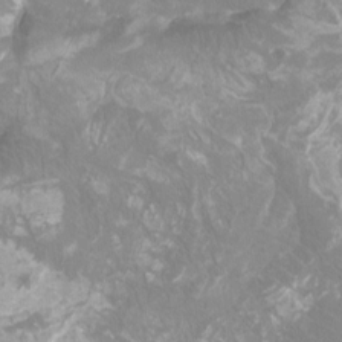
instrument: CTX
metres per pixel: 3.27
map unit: Htu
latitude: -12.1984
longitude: -71.9339
